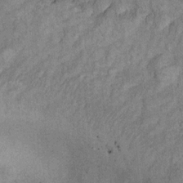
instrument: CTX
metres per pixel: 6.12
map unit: Ht
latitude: 8.8758
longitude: -38.0255
